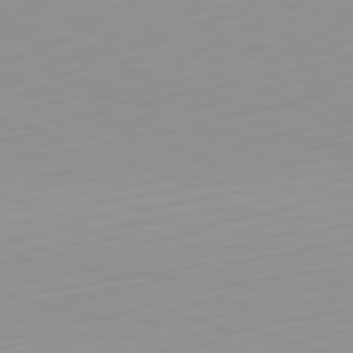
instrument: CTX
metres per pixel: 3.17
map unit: Hpe
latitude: -82.3684
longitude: 16.8597
